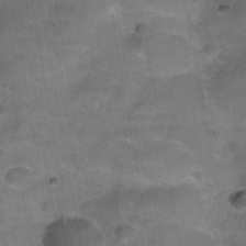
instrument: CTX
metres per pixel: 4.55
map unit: Nhu
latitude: 31.9151
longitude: -52.8569
